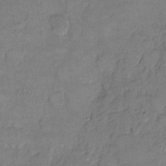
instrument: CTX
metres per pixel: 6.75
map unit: eHh
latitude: 8.2523
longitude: -64.0633
